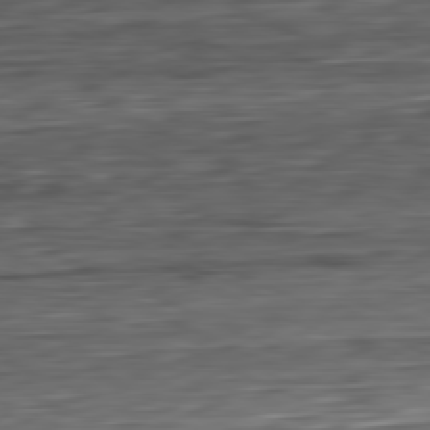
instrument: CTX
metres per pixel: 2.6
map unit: Ap
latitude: -81.6155
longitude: -68.3656
